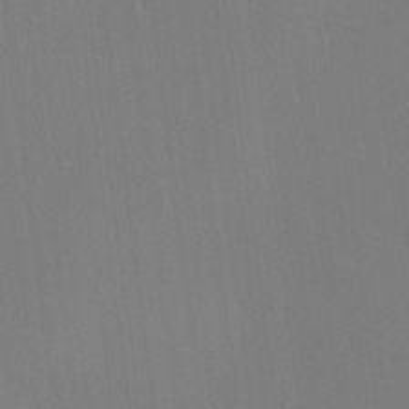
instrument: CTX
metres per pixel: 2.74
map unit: lAvf
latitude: -8.9164
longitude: -113.7449
